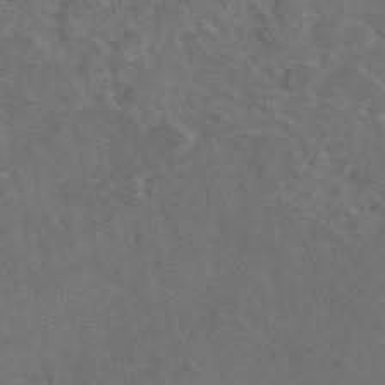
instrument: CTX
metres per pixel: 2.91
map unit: eAb
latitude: 46.5168
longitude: 109.3321
